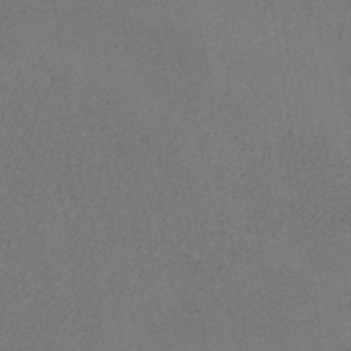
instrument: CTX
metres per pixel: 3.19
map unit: HNb
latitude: -33.8234
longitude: 54.6141
